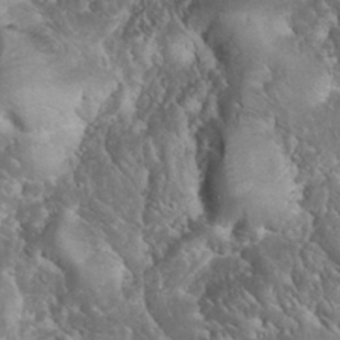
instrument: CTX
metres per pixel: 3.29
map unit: eHh
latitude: 34.0633
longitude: -64.7813
